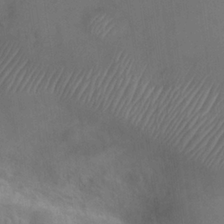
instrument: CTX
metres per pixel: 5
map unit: Hto
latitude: 23.7638
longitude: -51.1025
